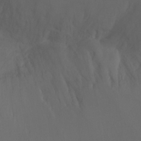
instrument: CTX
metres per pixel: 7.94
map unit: Ht
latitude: -7.8800
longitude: -33.4426
